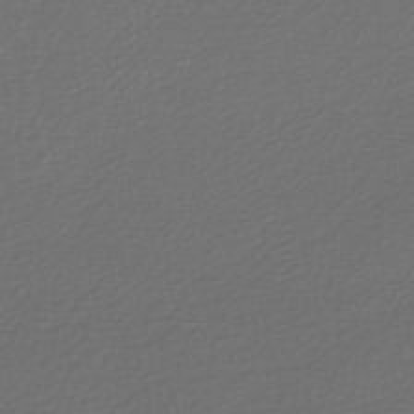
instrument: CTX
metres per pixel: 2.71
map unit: HNb
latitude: -47.6533
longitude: 55.7289
